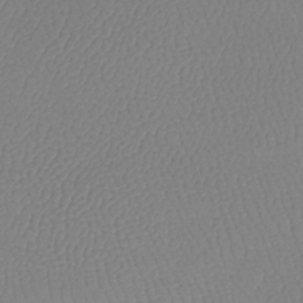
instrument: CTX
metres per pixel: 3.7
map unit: Htu
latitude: -13.1431
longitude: -47.0837
